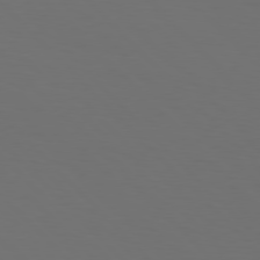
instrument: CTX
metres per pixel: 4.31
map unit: Hpe
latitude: 77.1781
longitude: -167.6505
